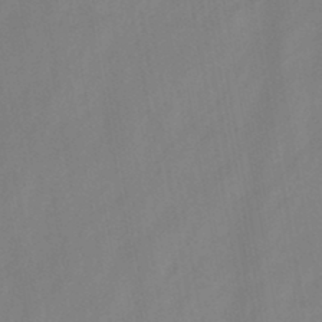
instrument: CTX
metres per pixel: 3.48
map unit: HNb
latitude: -45.4454
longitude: -38.7246
